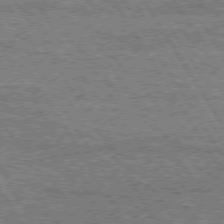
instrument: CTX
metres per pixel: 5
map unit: Hpe
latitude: 74.8002
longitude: -154.8947
